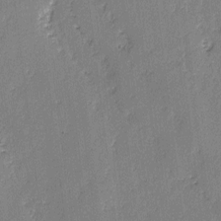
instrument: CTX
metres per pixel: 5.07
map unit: lAvf
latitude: -2.6896
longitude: -107.5371
